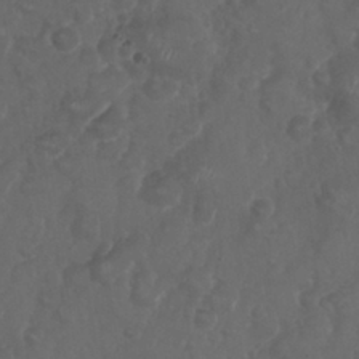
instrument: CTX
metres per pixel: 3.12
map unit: Nhu
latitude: 28.8191
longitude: -56.8191
